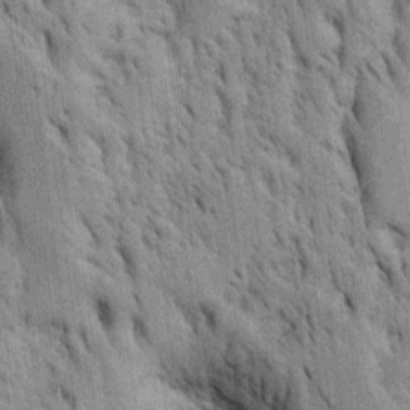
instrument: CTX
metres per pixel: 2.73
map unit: Htu
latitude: -4.4629
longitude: 152.3684
